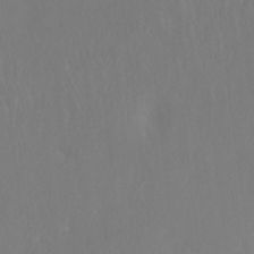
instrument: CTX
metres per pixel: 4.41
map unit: Hto
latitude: -13.2565
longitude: -41.8961
